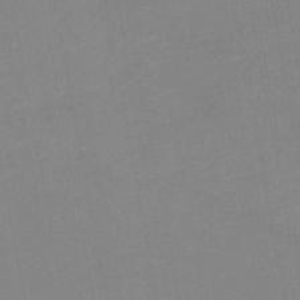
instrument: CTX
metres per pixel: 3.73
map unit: HNb
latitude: -50.5385
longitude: -51.1592
